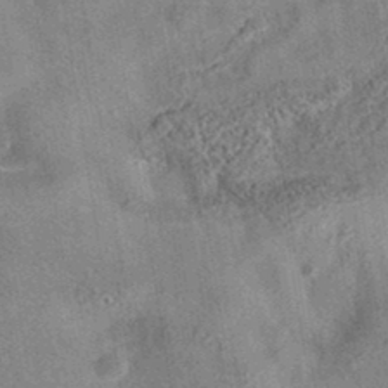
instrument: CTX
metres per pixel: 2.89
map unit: eAb
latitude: 35.5938
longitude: 110.6707
